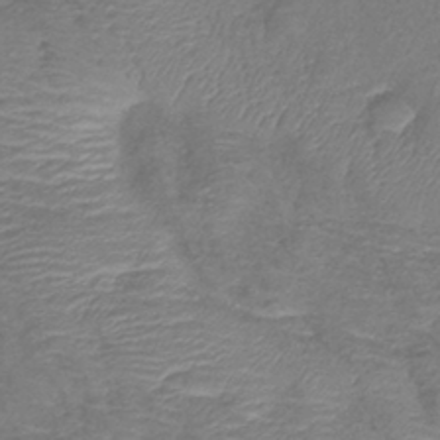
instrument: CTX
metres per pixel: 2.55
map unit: lHb
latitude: -42.2928
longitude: 78.9919
